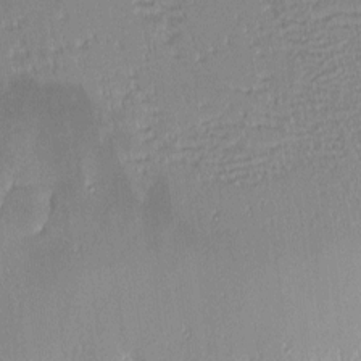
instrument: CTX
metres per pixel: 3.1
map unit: eHh
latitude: -2.4628
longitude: -84.6680
